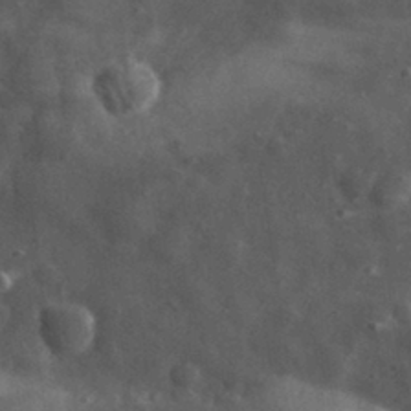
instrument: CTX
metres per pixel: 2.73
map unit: eHh
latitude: 31.5749
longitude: -71.1970
